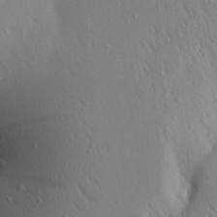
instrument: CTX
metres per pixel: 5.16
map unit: Aa
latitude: 17.8205
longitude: -148.3845
